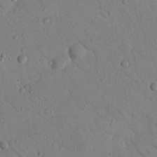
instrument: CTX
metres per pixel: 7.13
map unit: Nhu
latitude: 23.2159
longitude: -74.3845
